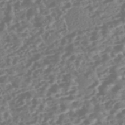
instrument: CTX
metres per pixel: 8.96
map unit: Nhe
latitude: -46.8597
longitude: -173.1214
